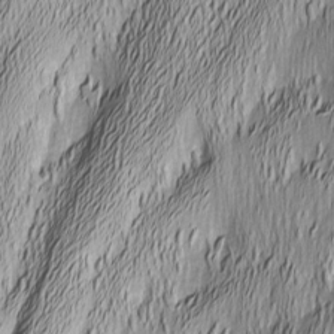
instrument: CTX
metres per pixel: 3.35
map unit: Nhu
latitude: -5.5210
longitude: -150.5734
